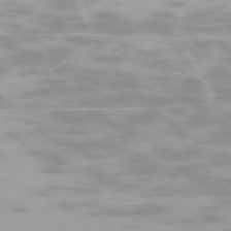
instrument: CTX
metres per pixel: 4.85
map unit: Hpe
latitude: -74.2362
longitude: 4.6140
